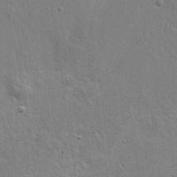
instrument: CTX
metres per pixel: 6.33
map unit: eHh
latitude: 24.0633
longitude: -69.7450
